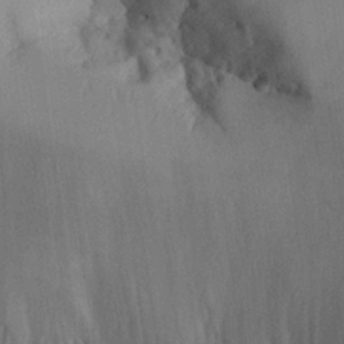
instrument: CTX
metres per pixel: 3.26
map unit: Aa
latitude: 26.4223
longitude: -129.6883
